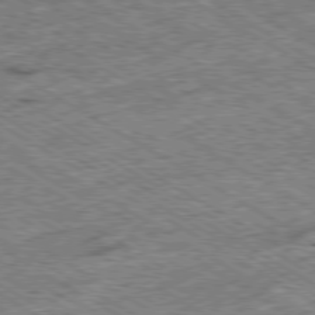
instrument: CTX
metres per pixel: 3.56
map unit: Ap
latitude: -79.7855
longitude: -79.4049
